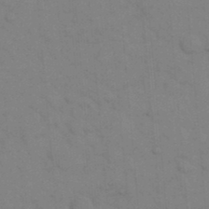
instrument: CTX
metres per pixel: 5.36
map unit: eHh
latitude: 18.6868
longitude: -64.1200
